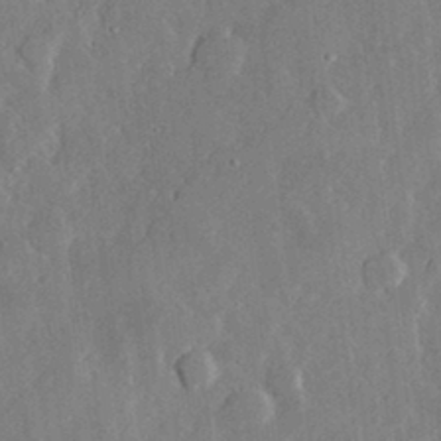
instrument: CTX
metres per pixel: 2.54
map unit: lHvf
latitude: 33.2159
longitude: -91.1403
